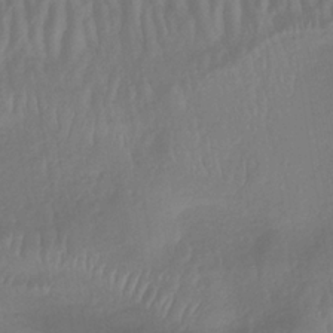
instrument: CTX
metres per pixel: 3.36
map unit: lHb
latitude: -34.8597
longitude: 67.4454
